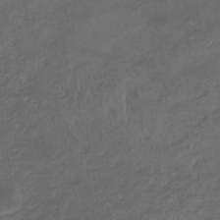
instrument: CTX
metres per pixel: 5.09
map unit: eHb
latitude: -33.2187
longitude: 68.6707
